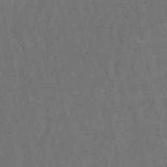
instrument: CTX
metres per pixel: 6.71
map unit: lHb
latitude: -47.6722
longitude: 77.2565
